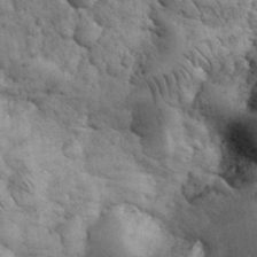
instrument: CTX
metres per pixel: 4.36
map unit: eHh
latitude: 32.7057
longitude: -68.0444
